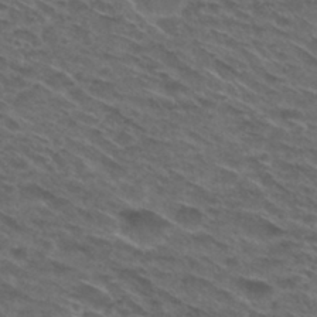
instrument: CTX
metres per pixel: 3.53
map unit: Hto
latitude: 30.0255
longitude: -47.6127
